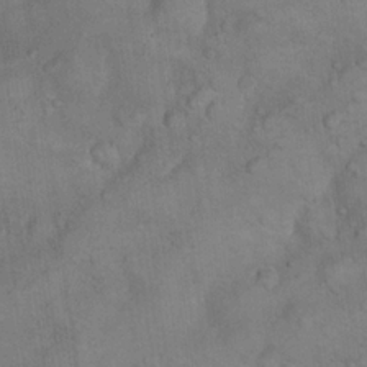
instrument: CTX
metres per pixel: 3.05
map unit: eHh
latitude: 21.9339
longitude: -60.1766
